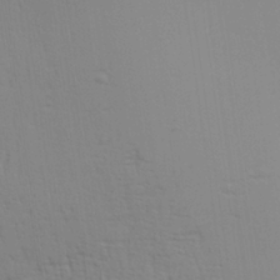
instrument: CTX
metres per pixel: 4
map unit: Aa
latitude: 28.4034
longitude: -139.3104
